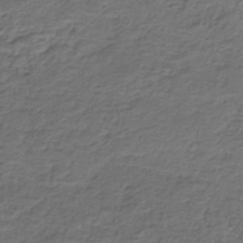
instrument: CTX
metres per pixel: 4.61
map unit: ANa
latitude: -42.8030
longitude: 108.8786
